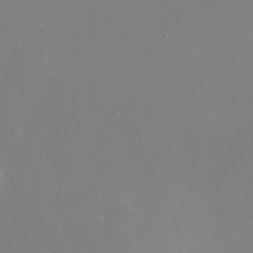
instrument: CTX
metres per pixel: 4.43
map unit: eHh
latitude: 23.7638
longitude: -66.1955
